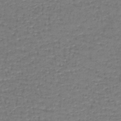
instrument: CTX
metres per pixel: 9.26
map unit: lHb
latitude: -43.1620
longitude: 59.2942
